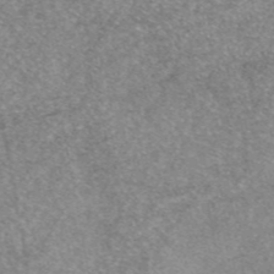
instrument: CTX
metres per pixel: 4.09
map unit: eAb
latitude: 46.2145
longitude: 103.4266
